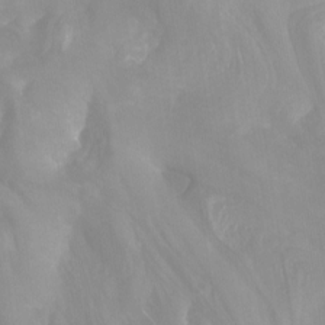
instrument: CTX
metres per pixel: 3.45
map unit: Htu
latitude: -7.1998
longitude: -47.9339
